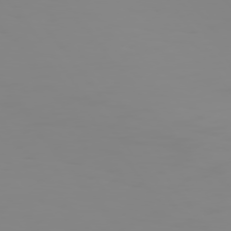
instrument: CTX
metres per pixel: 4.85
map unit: Hpe
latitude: 74.9703
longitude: -127.0648
